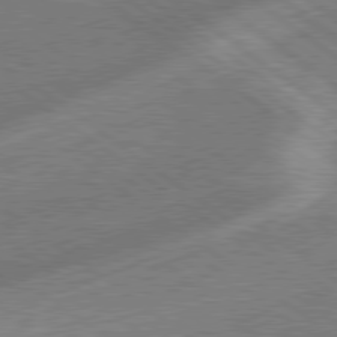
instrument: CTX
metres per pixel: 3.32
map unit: lApd
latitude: 79.0270
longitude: -171.3293
